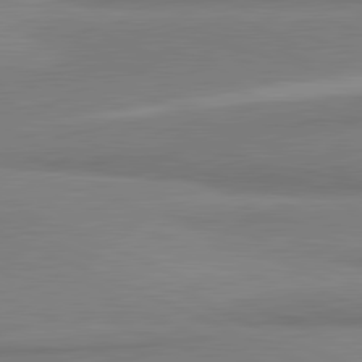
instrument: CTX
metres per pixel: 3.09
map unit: lApd
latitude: 81.7639
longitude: 161.3699
